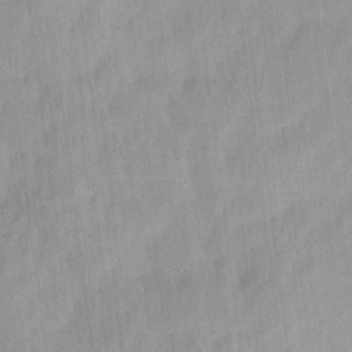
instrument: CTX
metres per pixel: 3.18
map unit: Ave
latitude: 12.4223
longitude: -106.4790
